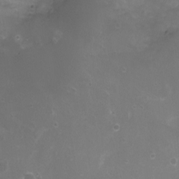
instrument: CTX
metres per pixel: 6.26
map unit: Nhu
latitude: 4.5546
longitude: -17.5938
